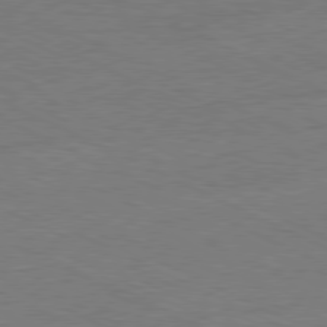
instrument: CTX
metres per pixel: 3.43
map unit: Ap
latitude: -81.1431
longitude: -85.1403
